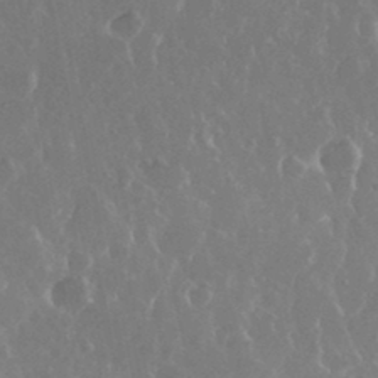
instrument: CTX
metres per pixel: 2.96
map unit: eHh
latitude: 34.6112
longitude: -58.7435
